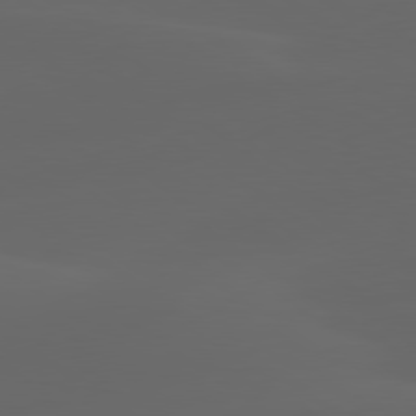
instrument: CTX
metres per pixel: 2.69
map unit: lApd
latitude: 80.0633
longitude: -94.3656
